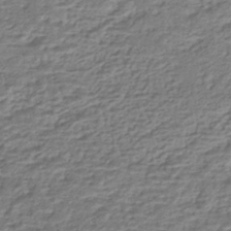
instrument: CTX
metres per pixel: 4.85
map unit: HNhu
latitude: -43.1809
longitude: 103.4832
